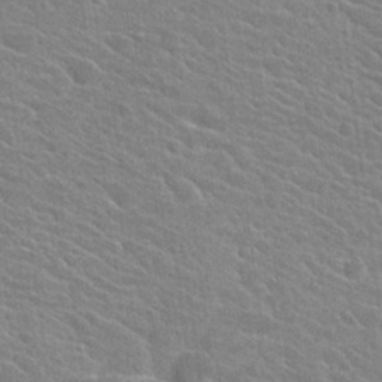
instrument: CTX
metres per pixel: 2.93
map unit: Hto
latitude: 25.2725
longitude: -40.6679
